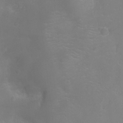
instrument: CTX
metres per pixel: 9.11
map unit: Ht
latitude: -8.0283
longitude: -20.8569
